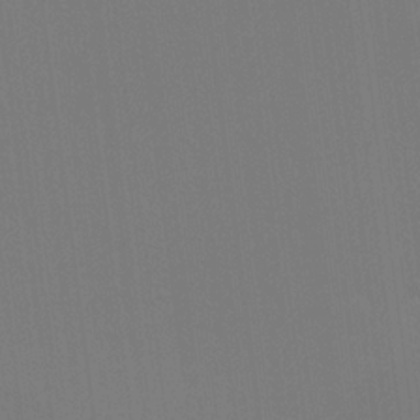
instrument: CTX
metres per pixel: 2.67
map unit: Hve
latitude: 18.5545
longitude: 150.0472
